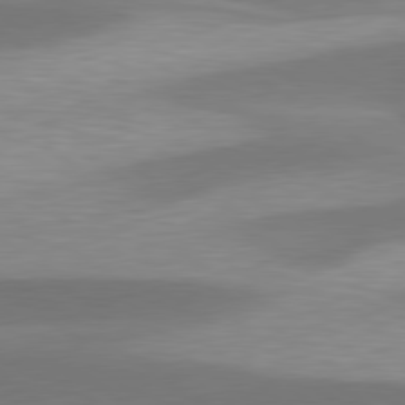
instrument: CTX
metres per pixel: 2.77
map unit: lApd
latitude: 79.7639
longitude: -94.4601
